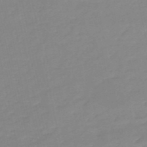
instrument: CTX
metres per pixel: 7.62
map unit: eHh
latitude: -52.5384
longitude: -24.7624
